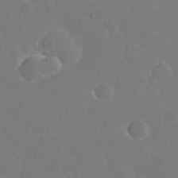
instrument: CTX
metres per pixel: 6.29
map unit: eHh
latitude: 33.0270
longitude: -60.9513
